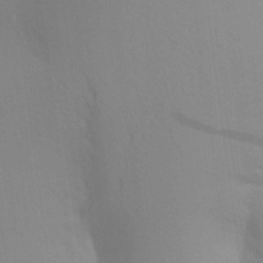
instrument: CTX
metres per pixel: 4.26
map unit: Aa
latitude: 24.3845
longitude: -145.3670
